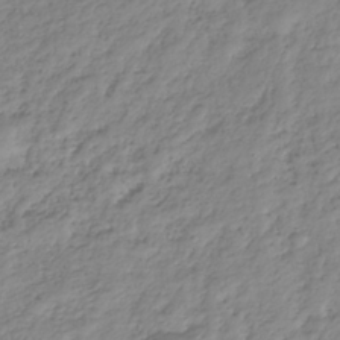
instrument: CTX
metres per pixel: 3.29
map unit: HNhu
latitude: -36.9730
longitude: 32.5763
